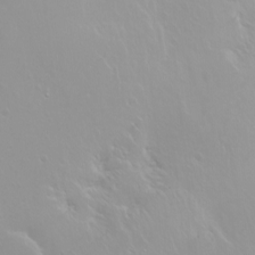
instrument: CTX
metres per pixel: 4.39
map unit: Ht
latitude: -2.1605
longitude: -61.0080
